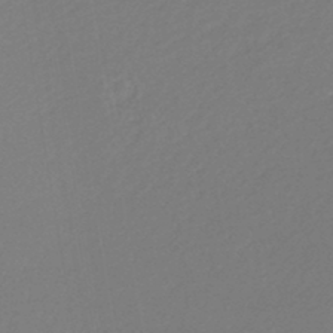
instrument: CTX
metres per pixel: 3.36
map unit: lHb
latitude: -45.7289
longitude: 59.8233
